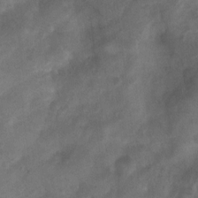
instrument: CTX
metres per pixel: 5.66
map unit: Nhu
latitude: 5.9150
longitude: -22.9892
